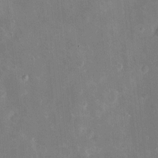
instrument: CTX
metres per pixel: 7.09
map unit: Hve
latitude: -10.9731
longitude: 175.4076
